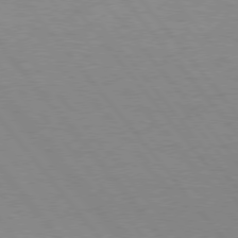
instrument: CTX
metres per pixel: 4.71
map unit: Hpe
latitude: 75.7072
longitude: -143.6694
